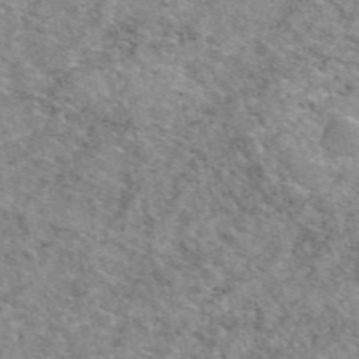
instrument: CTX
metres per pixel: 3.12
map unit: eAb
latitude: 48.6113
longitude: 114.5196
